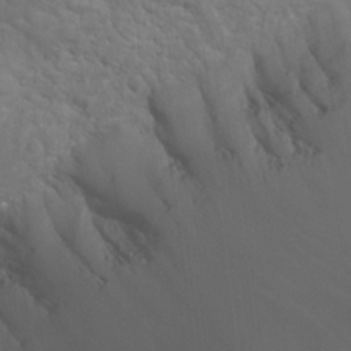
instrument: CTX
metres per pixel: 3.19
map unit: Hto
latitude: 19.4048
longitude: -36.6869
